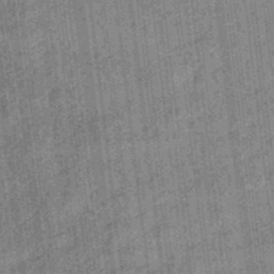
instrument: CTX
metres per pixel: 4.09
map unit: eHb
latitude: -35.2943
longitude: 79.1242
